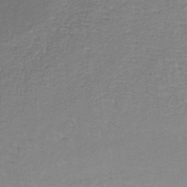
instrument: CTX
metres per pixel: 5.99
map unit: lHb
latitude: -37.7666
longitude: 60.5196
